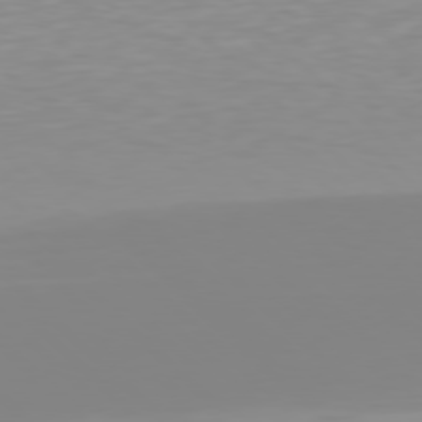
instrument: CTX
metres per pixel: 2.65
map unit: Hpe
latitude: 77.3670
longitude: -173.4048
